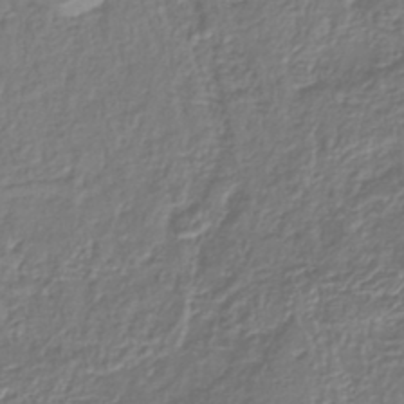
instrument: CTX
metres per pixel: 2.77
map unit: lHb
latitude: -38.7652
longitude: 58.8030
